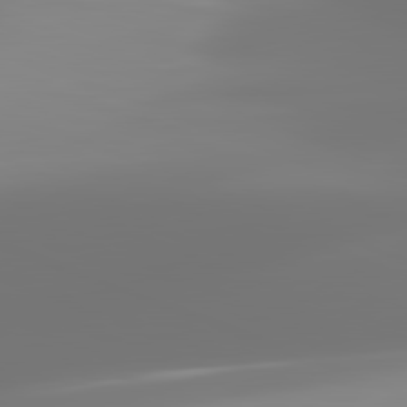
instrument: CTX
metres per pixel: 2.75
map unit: lApd
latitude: 82.1955
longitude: -150.3656
